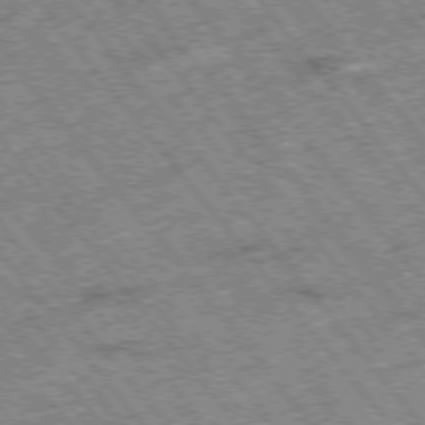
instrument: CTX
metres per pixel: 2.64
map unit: Hpe
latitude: -75.8612
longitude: -20.5735
